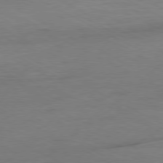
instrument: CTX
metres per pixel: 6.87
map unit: Ap
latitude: -80.0472
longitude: -82.8380
